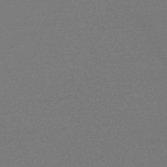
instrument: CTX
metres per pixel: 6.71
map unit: lHb
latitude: -47.0675
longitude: 74.0283
